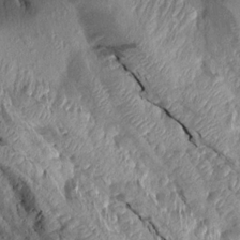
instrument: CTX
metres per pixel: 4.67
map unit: Aa
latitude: 15.9151
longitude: -145.0269
